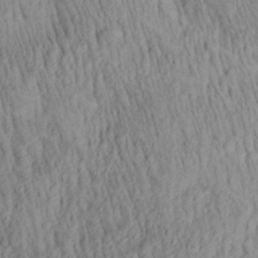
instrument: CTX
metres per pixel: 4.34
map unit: Aa
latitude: 29.3859
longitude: -138.1011
